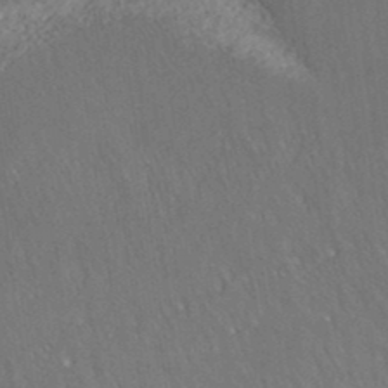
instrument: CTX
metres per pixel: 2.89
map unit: ANa
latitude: 37.4049
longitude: 16.2173
